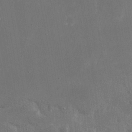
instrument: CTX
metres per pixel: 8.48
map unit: eHh
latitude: 20.0255
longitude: -67.4237
